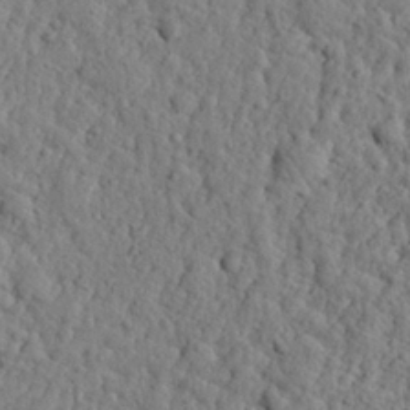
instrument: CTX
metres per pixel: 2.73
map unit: eHh
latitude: 26.8380
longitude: -77.7827
